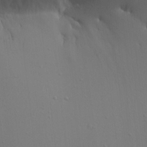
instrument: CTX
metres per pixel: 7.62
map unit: Aa
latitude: 19.5371
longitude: -142.1767
